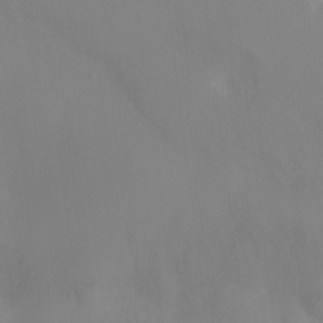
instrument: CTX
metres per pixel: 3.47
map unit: Ht
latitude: -10.1606
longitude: -33.0647
